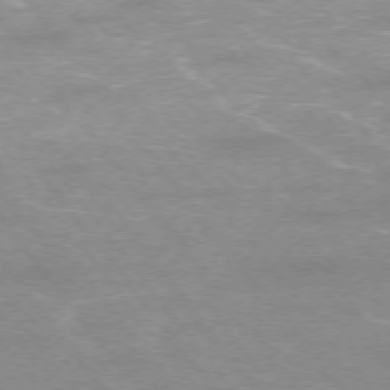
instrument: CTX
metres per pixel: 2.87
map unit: Ap
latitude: -75.3888
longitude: -74.9136
